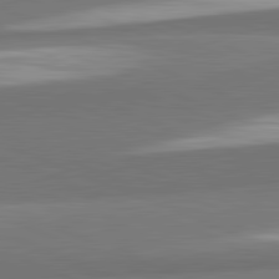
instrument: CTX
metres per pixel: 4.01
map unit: lApd
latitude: 82.2711
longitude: 153.8233
